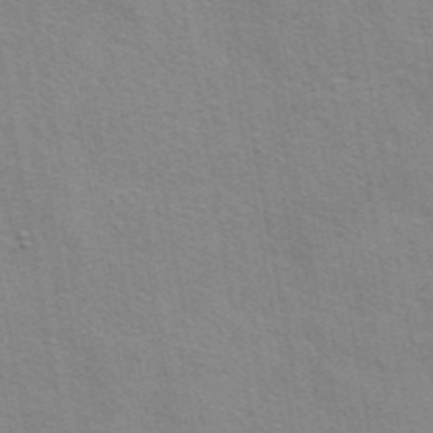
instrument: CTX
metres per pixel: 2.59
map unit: eAb
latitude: 42.7246
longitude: 107.6722
